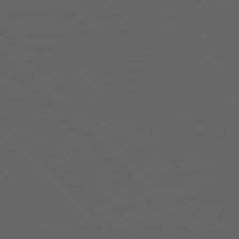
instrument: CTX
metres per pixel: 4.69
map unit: Ap
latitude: -76.2550
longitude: -75.1970
